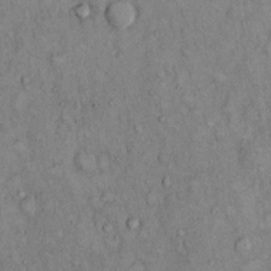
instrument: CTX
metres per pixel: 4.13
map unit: Hto
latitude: 11.8395
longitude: -60.3467
